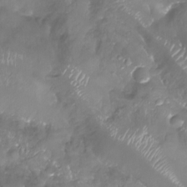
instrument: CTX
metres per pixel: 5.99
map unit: Aa
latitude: -10.9353
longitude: -68.9891
